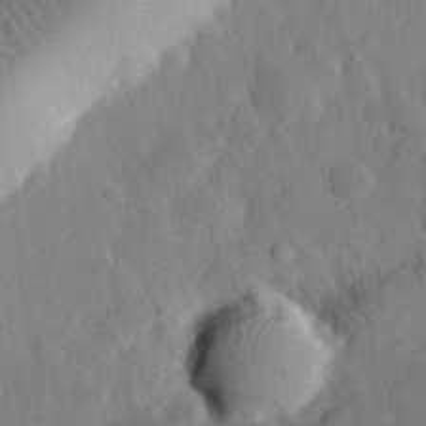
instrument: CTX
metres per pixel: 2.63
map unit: eHh
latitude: 29.5560
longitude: -78.3090
